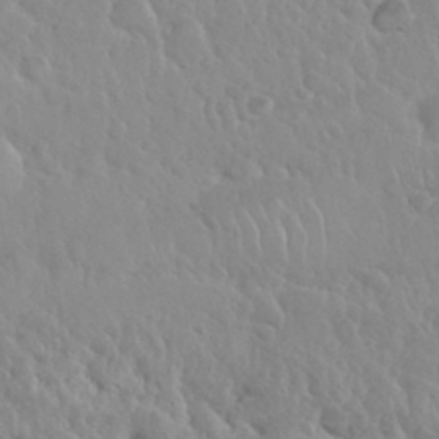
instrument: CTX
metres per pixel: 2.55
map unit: Nhu
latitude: 29.4993
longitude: -55.6316
